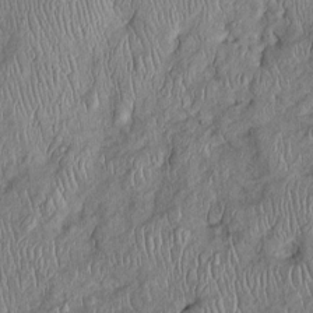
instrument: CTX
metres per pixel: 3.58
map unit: Htu
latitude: -5.6533
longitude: 155.2754
